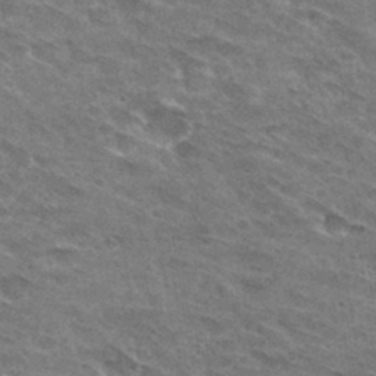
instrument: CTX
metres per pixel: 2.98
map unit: Hto
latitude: 32.2334
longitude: -45.1970
